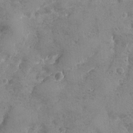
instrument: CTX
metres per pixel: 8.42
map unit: Ave
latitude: -8.0661
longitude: -119.0458
